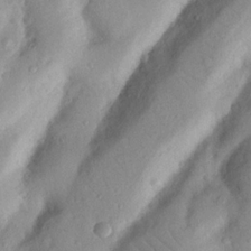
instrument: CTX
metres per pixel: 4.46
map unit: Nhu
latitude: 19.4993
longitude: -77.1025
